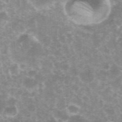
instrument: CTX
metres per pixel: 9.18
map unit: eHh
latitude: 35.8394
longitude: -59.5938
